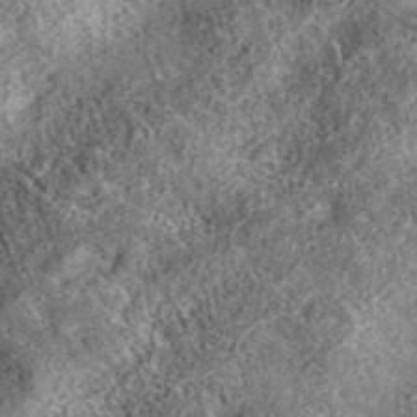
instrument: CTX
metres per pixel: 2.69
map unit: eAb
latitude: 37.1970
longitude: 110.5007
